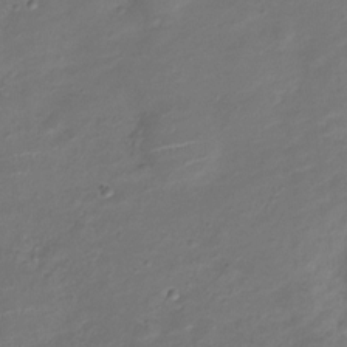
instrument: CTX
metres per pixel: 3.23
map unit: Nve
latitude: -20.0661
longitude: 104.6329
